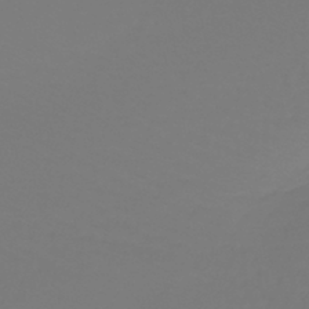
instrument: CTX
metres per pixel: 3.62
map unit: lHb
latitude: -42.5006
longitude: 63.9745
